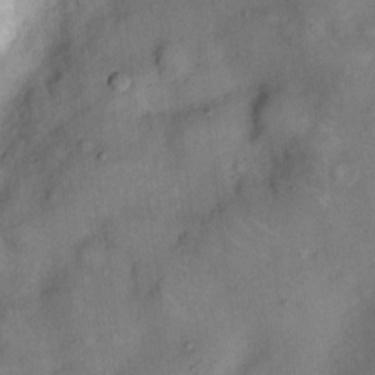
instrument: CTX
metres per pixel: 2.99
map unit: eHh
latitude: 13.9717
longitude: -65.5749
